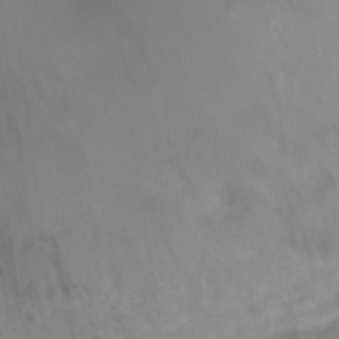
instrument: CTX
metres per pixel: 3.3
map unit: Nve
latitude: -20.9352
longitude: 106.0472
